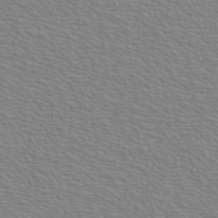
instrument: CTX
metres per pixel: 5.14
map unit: ANa
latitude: 40.0822
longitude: 20.5384
